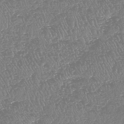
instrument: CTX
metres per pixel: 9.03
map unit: HNhu
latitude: -48.2362
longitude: 29.1053
